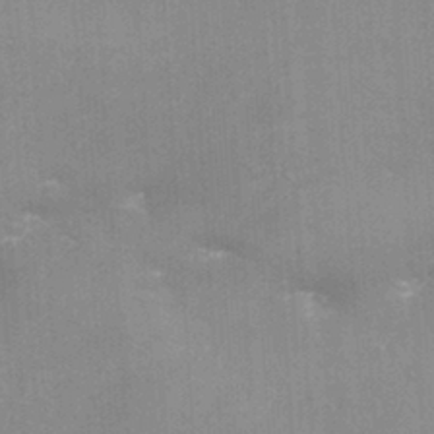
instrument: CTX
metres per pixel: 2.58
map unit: eHh
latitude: -3.2564
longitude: -75.5371
